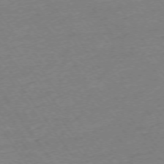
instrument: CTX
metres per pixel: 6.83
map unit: Ap
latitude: -74.1228
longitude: -82.8380
